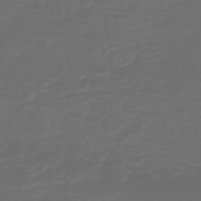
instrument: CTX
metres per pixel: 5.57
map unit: HNb
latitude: -47.8044
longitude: 54.8975
